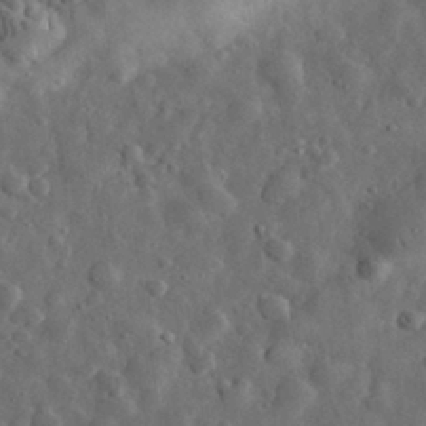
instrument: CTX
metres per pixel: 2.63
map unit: eHh
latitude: 32.3467
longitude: -74.5735
